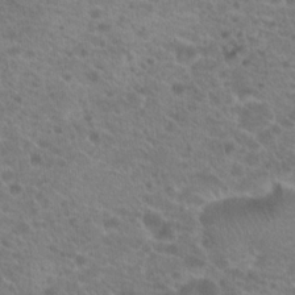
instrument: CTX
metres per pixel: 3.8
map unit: Hto
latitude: 19.5938
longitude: -40.5167
